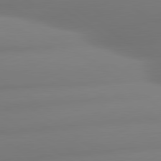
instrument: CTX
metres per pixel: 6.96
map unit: lApd
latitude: 80.6301
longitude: -164.7624
